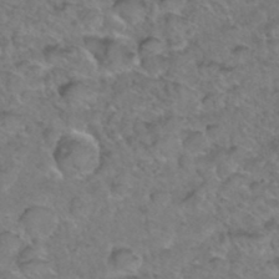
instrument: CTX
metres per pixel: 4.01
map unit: Hto
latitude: 36.4979
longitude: -48.1389
